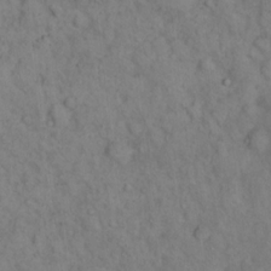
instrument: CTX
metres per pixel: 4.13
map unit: eHh
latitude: 16.3089
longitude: -63.5371
